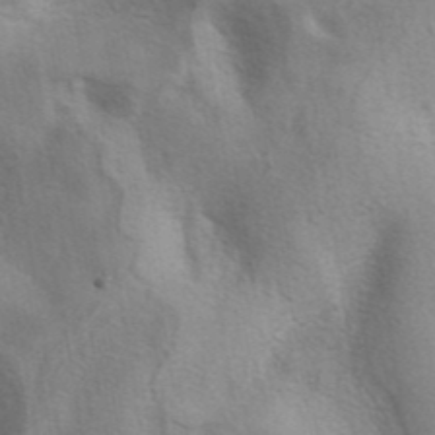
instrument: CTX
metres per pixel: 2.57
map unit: eAb
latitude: 40.9324
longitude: 105.8800
